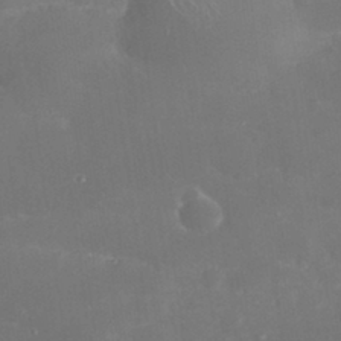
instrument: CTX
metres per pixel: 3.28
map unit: eHh
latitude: 32.7435
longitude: -60.9136
